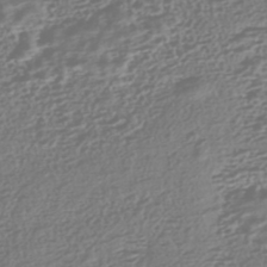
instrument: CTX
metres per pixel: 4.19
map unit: HNhu
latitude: -43.9178
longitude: 100.5762
